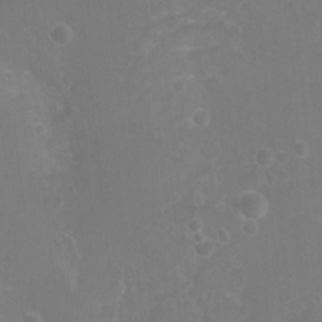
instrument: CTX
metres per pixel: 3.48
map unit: Nhu
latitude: 7.1025
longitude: -19.5182
